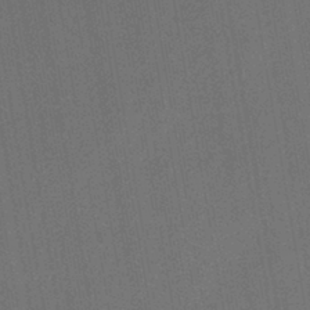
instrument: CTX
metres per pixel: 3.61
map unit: lHb
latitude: -43.7477
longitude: 60.9731
